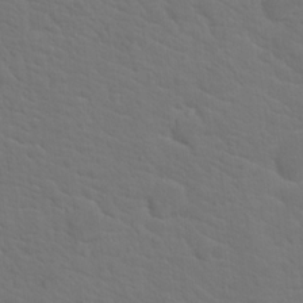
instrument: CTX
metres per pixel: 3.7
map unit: Hto
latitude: 18.8569
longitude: -33.7639
